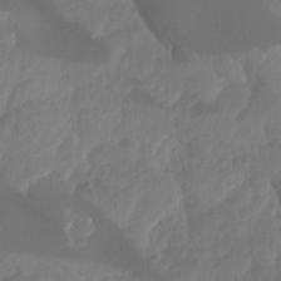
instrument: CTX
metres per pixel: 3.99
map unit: HNhu
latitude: -24.2739
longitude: 49.8423
